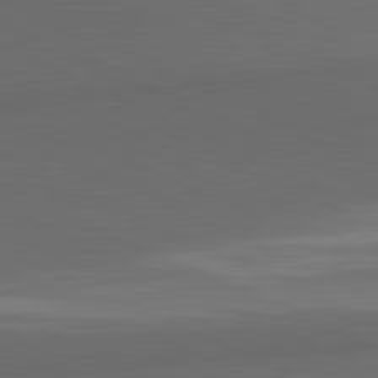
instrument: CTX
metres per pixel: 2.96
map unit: lApd
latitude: 81.9528
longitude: 157.5210
